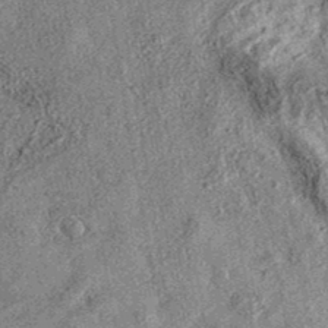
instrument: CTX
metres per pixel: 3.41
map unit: eAb
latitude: 36.5734
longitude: 107.1242
